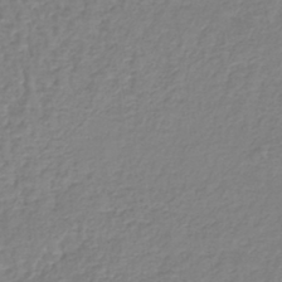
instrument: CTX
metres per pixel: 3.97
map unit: lHb
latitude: -41.2565
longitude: 61.3321
